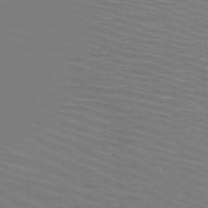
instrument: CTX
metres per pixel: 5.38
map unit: HNb
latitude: -48.6330
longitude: -45.8583
